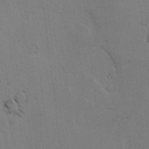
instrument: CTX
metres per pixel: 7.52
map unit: lAvf
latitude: -4.8597
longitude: -113.4993
